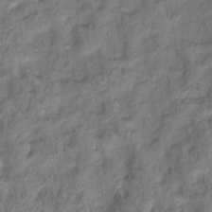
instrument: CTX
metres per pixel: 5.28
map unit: Hto
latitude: 15.1970
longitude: -31.2159
